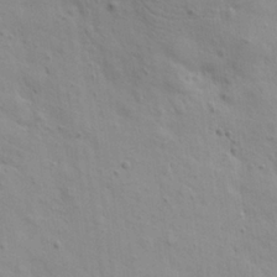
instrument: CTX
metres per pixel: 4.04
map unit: HNhu
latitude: 11.7072
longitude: 23.2187
